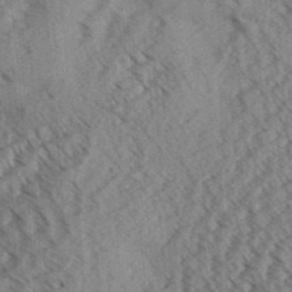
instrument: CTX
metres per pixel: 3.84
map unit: Aa
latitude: 32.5924
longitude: -139.2159
